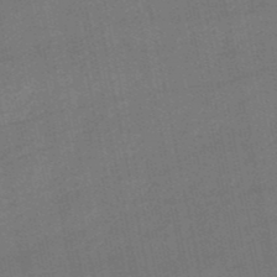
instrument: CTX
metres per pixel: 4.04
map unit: eHb
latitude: -49.7100
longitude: 78.3873
